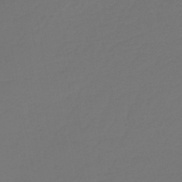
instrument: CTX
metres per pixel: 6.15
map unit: lHb
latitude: -43.5966
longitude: 64.2173
